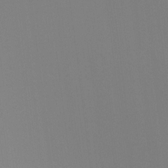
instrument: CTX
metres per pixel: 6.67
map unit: Ht
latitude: -16.6708
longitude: -47.2726
